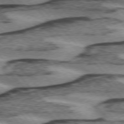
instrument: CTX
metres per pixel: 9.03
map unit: lApd
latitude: 75.1970
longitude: -78.5357
